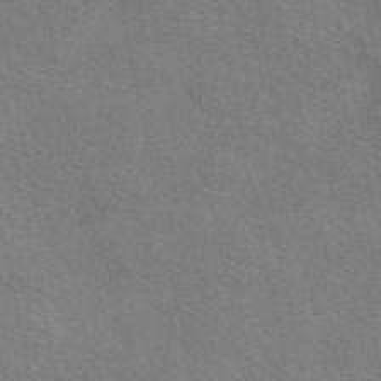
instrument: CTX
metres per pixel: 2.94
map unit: eAb
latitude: 51.1970
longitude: 115.0486
